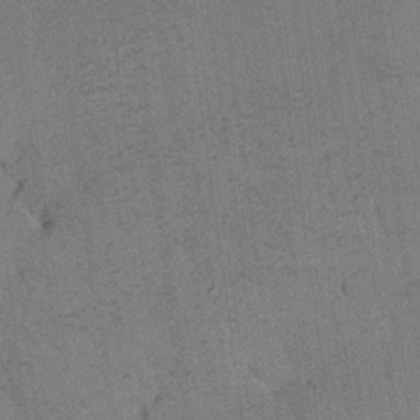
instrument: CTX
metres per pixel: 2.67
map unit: HNhu
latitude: 13.1592
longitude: 11.3888
